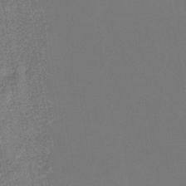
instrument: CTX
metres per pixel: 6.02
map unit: lHb
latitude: -39.1242
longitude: 74.5385
